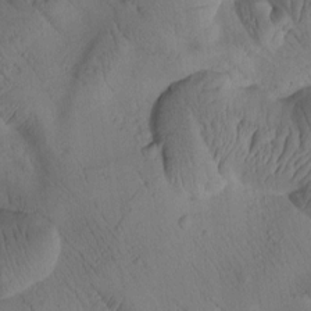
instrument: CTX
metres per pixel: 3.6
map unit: Htu
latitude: 2.0255
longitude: 177.1053
